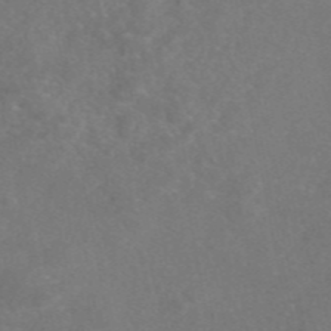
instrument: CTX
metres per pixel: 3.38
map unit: eAb
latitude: 46.8191
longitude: 117.4076
